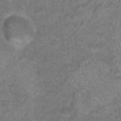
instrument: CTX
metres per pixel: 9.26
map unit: Hto
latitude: 18.8191
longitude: -38.6679
